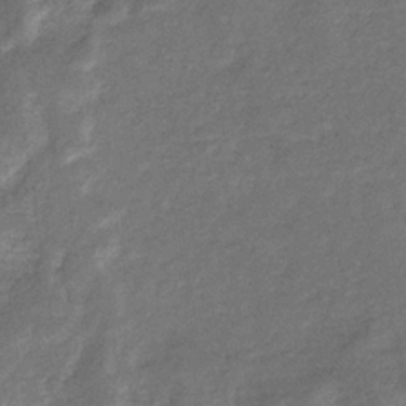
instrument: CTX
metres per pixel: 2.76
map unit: eHb
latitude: -33.8612
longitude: 74.6330
